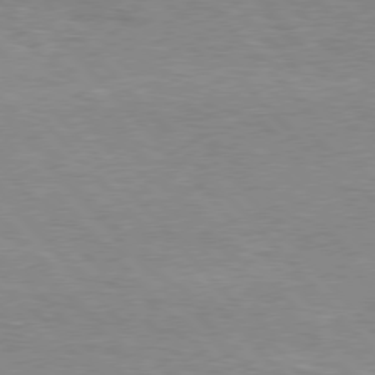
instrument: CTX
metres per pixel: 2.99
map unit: Hpe
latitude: 76.4979
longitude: -152.1389
